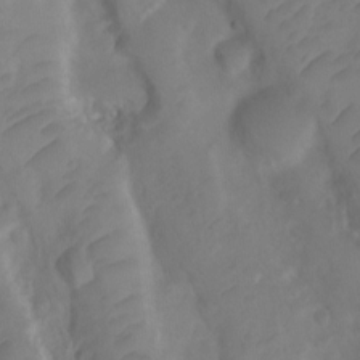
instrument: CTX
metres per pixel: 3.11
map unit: Ht
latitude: 3.2348
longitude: -27.5371
